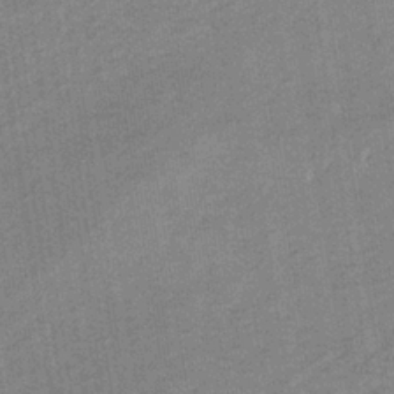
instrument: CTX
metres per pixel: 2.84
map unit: lHb
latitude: -34.6518
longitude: 68.4629
